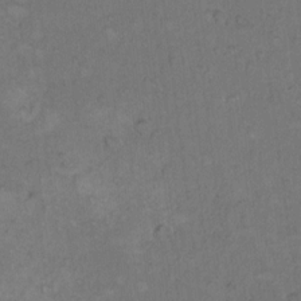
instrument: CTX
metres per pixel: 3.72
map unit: Hto
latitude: 10.1578
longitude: -60.2333
